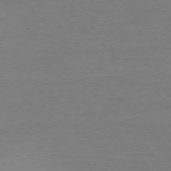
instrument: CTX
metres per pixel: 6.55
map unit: Ap
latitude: -77.5588
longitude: -95.6694
